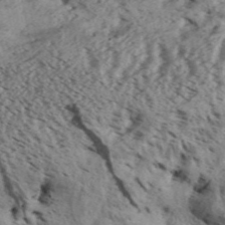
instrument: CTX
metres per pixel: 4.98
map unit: Aa
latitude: 31.1215
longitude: -136.9514
